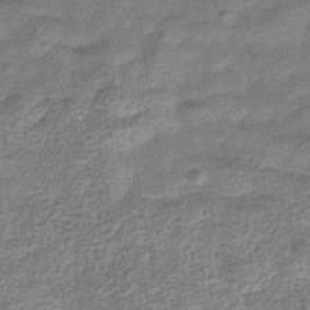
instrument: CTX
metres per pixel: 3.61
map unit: eHb
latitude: -33.0487
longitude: 74.7086
